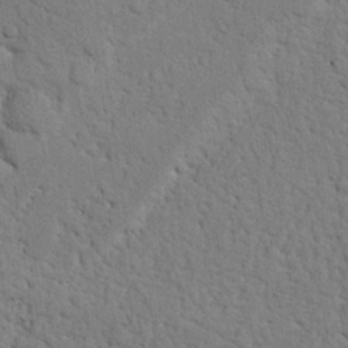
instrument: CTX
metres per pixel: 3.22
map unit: Nhu
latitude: 21.5749
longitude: -76.9324
